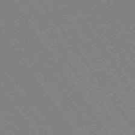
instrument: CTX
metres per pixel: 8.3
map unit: Ap
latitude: -73.7855
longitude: -70.3278
